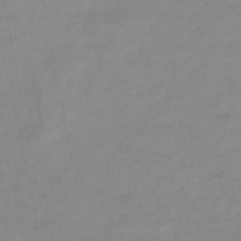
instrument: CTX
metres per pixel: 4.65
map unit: eHb
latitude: -44.3873
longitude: 88.2172
